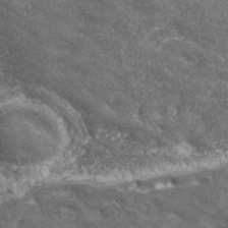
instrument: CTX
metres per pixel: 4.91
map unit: eHh
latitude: 42.9136
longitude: -89.8395
